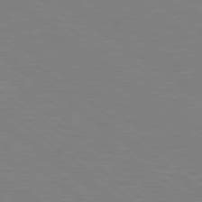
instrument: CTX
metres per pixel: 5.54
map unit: Hpe
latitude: 78.8758
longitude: -149.2348
